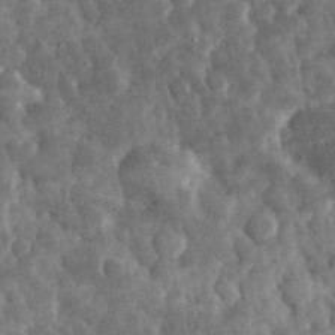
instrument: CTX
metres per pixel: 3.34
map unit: eHh
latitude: 32.8380
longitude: -69.9906
